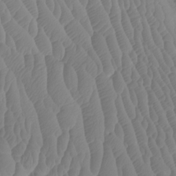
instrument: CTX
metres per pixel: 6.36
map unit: Htu
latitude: -7.6533
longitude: -67.2914
